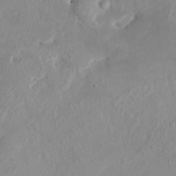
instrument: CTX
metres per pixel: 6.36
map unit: HNhu
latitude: 7.3104
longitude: -1.3670
